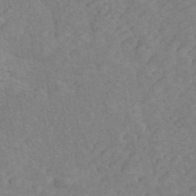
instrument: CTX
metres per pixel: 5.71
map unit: ANa
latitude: 43.1025
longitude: 16.9353
